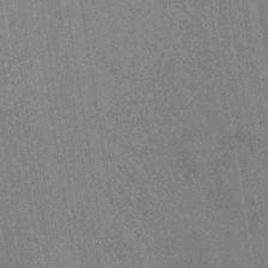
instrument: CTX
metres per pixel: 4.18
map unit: lHb
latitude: -40.5385
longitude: 75.8612
